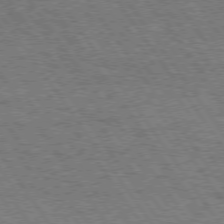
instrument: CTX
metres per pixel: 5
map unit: Hpe
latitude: 74.7435
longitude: -151.5938
